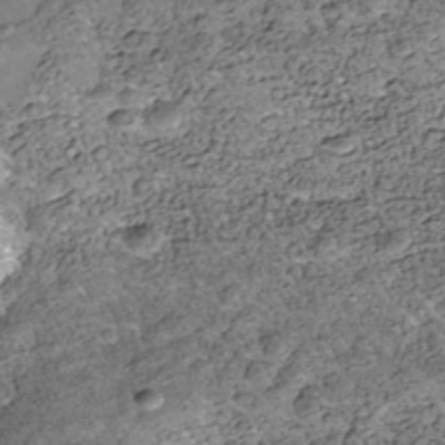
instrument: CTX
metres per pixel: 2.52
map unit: Nhe
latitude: -40.1417
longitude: -116.9325
